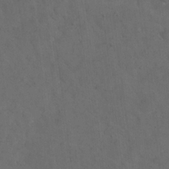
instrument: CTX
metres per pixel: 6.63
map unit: eHh
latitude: 19.0836
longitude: -63.8017
